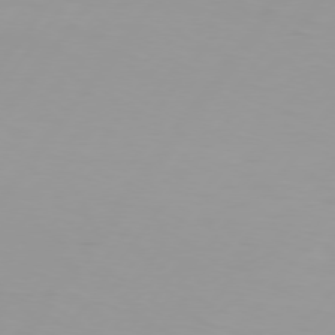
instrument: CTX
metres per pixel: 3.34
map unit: Hpe
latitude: 75.6127
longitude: -125.3292
